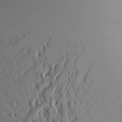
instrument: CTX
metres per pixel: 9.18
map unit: Aa
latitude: 24.8946
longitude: -144.6112
